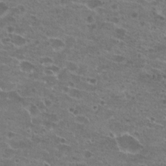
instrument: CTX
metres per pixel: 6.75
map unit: Hto
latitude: 22.0633
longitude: -41.5749
